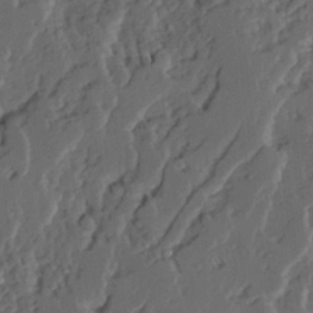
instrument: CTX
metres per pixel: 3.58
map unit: Ave
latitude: 14.8191
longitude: -136.9892
